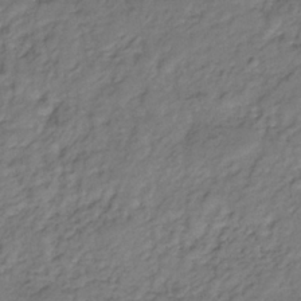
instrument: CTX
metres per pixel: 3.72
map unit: lHb
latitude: -35.8611
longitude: 69.7288
